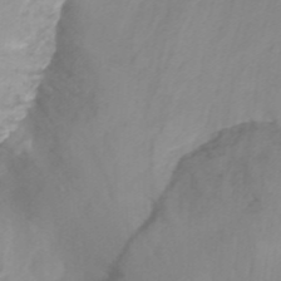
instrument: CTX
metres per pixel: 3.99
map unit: Nhu
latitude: -13.8234
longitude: -55.9150
